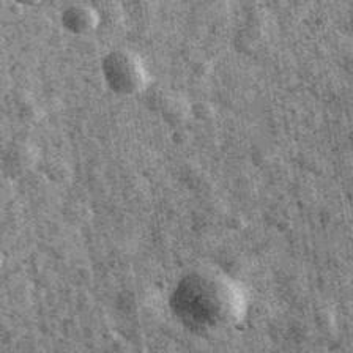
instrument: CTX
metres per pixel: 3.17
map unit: Ave
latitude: 40.2334
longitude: -106.5168
